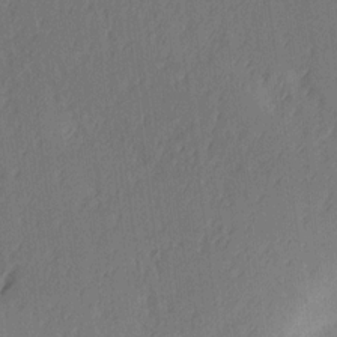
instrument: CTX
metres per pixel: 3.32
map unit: Ave
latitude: 13.9339
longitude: -106.4412
